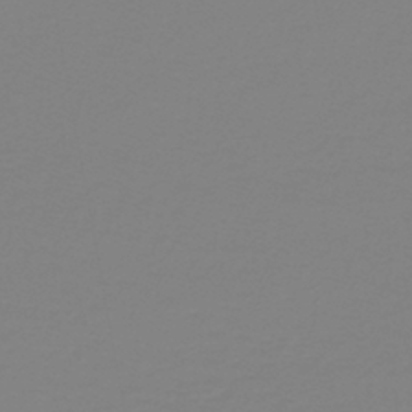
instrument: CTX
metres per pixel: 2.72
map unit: lHb
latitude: -41.3698
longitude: 63.7477
